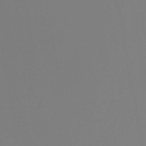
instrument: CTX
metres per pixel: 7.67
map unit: eHb
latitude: -50.7463
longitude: 74.4818
